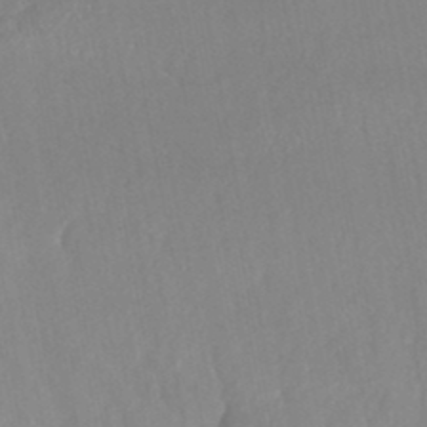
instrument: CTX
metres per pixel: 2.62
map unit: HNhu
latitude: -47.1053
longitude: 97.1431
